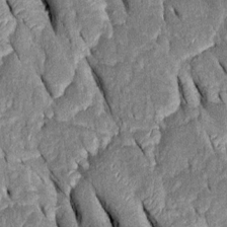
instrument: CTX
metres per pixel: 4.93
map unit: Htu
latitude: -0.7464
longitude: 150.0472
